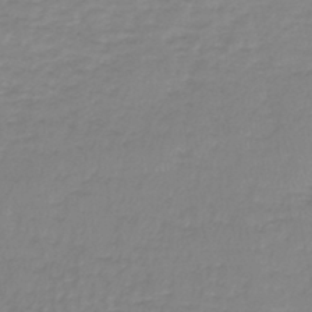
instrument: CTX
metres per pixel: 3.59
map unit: lHb
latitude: -41.8233
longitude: 63.2754
